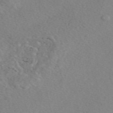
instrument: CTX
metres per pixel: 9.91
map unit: eAb
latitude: 49.0647
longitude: 107.3699
